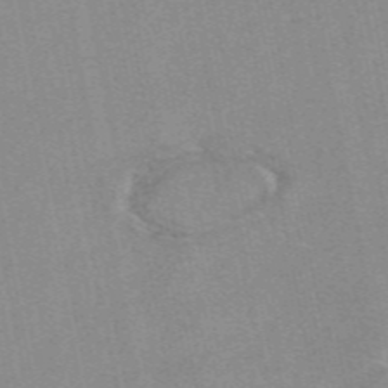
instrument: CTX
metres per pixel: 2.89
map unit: eAb
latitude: 49.0269
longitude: 103.8045
